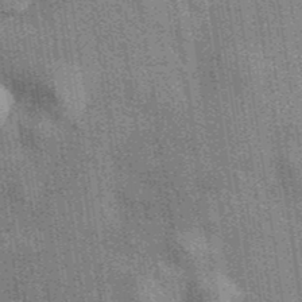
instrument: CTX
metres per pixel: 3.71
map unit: eAb
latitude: 40.3656
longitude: 107.4077
